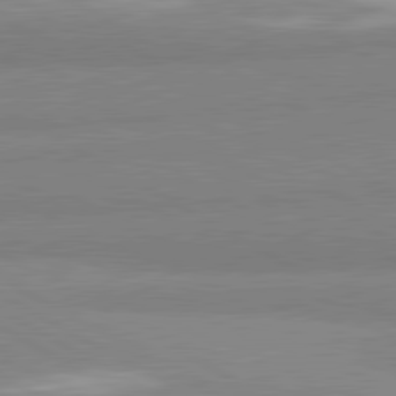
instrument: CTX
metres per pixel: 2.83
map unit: lApd
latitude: 80.9514
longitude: -178.8380
